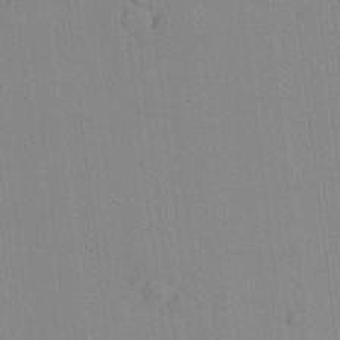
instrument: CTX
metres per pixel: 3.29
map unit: lAvf
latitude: 8.7246
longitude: 167.5210
